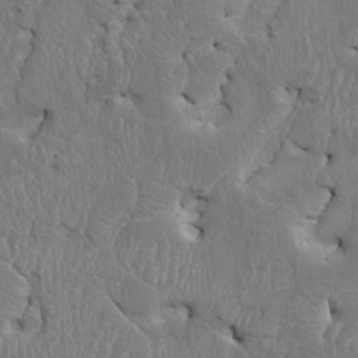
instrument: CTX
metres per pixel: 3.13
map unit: HNhu
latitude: 4.1389
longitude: -6.8758
